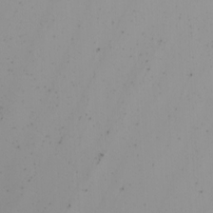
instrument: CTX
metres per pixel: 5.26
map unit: Nhu
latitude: -7.0486
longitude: -93.5938
